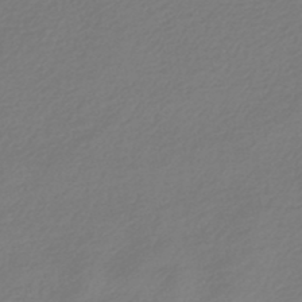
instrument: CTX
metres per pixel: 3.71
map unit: lHb
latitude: -47.0297
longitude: 63.6722
